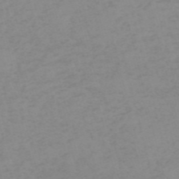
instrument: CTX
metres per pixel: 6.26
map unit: HNb
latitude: -56.3684
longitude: -43.4615
